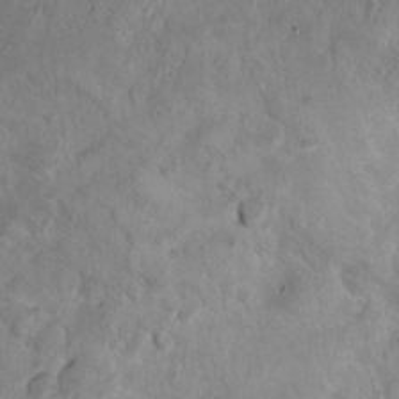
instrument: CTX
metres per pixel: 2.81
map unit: Ht
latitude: 10.8191
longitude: -32.0633
